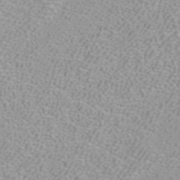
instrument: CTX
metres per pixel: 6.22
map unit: ANa
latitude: 39.8394
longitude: 23.9556
